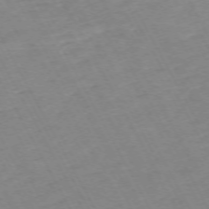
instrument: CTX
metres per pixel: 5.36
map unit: Hpe
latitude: -72.0472
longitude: 8.4440
